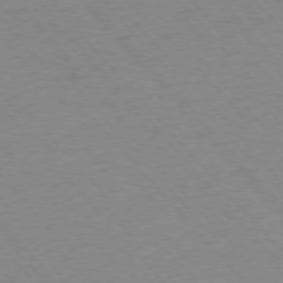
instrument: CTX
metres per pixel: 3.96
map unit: Ap
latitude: -76.5196
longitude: -86.8569
